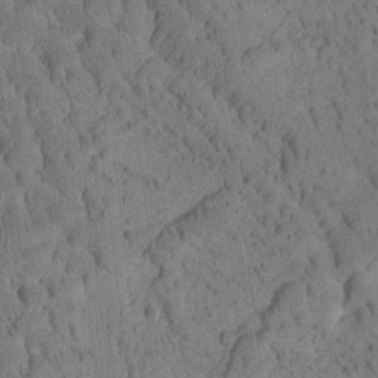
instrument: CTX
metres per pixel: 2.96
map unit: Htu
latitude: -3.4832
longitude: 172.7085
